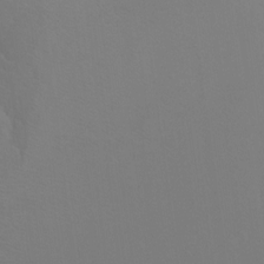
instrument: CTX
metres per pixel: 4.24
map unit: Ht
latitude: -9.3510
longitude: -38.2333
